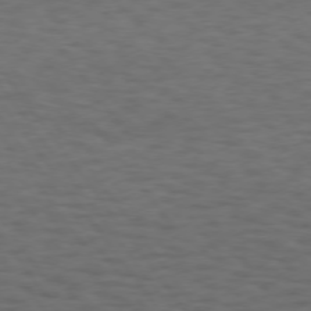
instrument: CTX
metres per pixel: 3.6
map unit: Hpe
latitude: 74.0444
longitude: -131.3104
